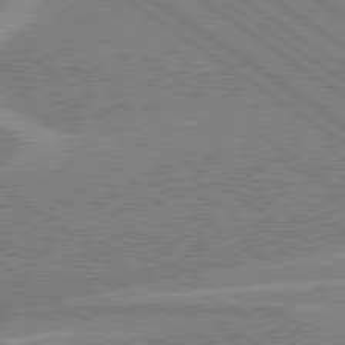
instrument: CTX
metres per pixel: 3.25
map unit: lApd
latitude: 78.9325
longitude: -165.0269
